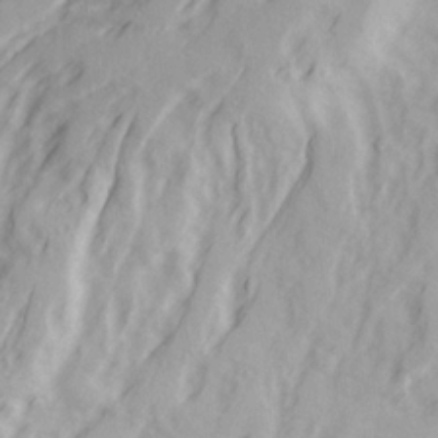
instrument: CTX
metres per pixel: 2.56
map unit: Ave
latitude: 22.1767
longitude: -131.9151
